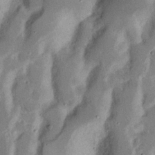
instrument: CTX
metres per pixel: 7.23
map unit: Nhu
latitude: 17.5182
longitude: -74.1767
